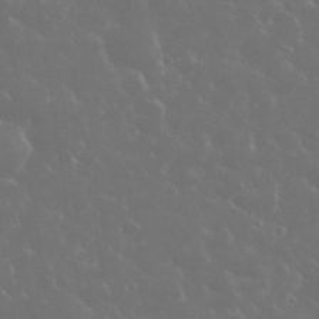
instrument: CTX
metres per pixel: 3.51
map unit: eHh
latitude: 34.0255
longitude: -60.5545
